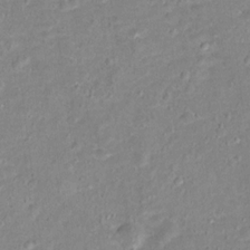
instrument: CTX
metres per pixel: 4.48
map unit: Hto
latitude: 16.0633
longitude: -42.3278
